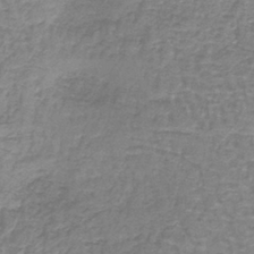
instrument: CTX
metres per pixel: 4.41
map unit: lHb
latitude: -41.3132
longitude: 59.0864
